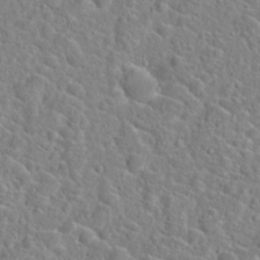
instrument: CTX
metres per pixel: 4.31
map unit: Hto
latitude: 21.6127
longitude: -44.8191
